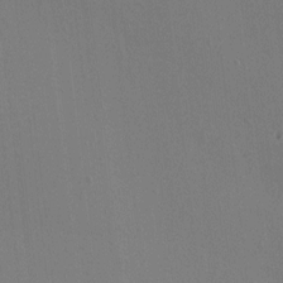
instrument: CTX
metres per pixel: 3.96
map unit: HNhu
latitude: 4.4979
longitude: 6.6518
